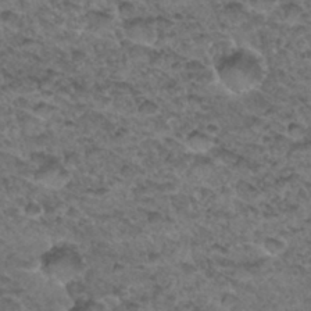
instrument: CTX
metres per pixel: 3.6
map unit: Hto
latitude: 33.3482
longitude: -47.9906
